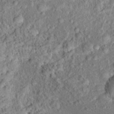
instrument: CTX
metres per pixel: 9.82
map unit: Hto
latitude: 15.7450
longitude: -41.1781
